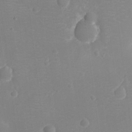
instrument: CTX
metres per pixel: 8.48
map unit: Ht
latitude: -10.7463
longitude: -22.9325
